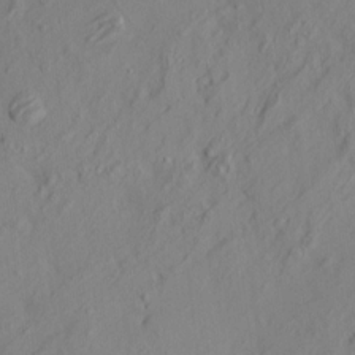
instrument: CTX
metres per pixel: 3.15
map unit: HNhu
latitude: 10.8947
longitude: 23.6533
